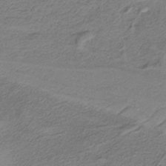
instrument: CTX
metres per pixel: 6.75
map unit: HNb
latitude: -36.9919
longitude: 54.3684
